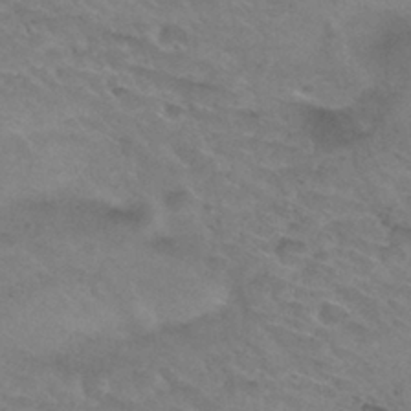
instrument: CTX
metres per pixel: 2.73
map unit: Hto
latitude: 31.1404
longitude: -47.5560
